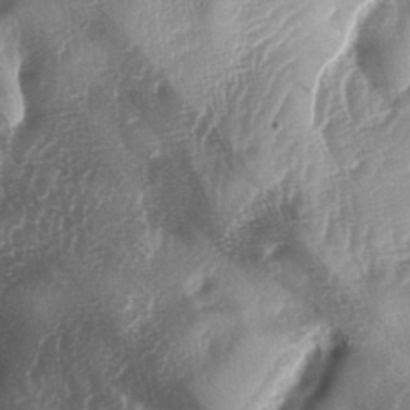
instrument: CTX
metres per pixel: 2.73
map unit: lAa
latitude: -5.1431
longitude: -126.6113
